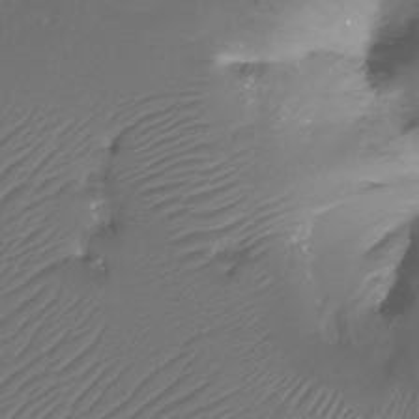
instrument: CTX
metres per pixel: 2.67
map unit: Htu
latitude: -14.0850
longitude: -47.0459
